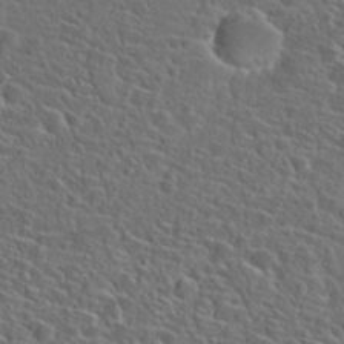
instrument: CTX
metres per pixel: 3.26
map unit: Hto
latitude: 23.9339
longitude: -45.4993
